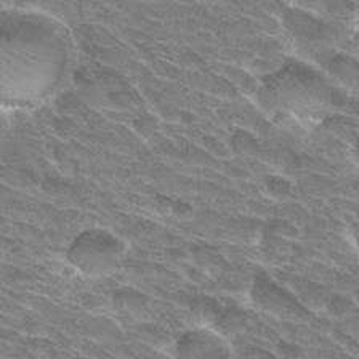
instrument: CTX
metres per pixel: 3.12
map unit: Hto
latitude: 30.1578
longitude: -42.5924
